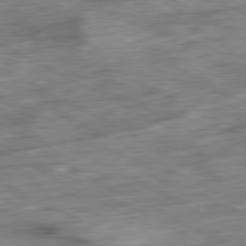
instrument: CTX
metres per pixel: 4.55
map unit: Ap
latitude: -80.9731
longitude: -80.8380
